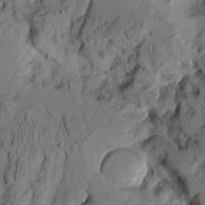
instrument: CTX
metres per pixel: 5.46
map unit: Aa
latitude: 8.3090
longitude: -127.9906
